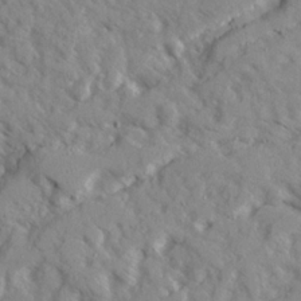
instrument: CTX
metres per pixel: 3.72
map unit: Ave
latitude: 22.6112
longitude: -131.9340
